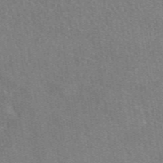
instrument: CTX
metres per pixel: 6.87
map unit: eAb
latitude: 49.0081
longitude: 115.0486
